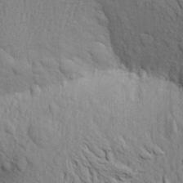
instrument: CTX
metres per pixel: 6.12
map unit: Aa
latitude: 20.4223
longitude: -149.6316
